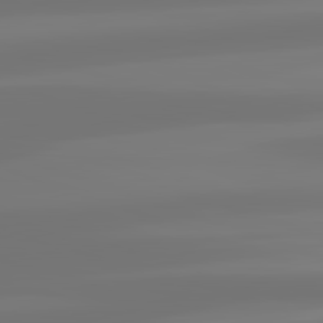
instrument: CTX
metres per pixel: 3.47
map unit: lApd
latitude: 83.0647
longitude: -131.0648
